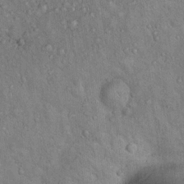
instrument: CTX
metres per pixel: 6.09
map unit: Hto
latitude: 18.2711
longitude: -52.9136
